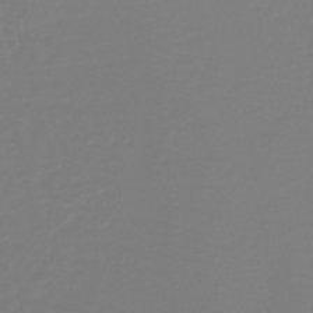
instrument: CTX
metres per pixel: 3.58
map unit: lHb
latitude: -41.0864
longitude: 60.1039
